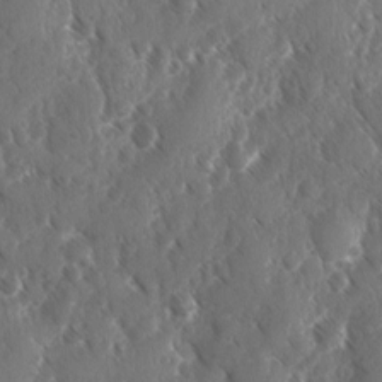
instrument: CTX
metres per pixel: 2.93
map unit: Ave
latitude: -10.5196
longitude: -119.1214
